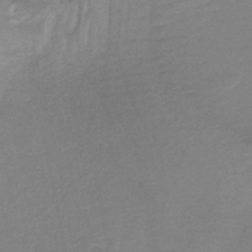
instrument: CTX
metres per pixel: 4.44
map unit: lHb
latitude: -37.4076
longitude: 58.2172
